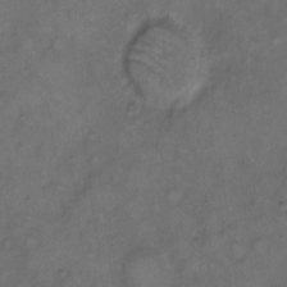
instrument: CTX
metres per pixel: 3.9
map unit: eHh
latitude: 8.6113
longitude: -62.5924
